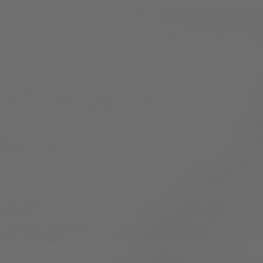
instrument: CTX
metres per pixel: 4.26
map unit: lApd
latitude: 79.4616
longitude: -139.4426
